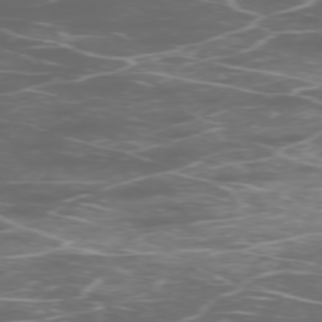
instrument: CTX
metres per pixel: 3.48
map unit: Ap
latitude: -76.3306
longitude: -69.0648
